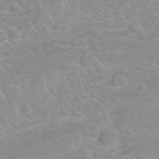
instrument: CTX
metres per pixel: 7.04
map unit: Nhu
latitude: 26.8569
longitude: -62.2145
